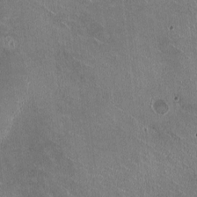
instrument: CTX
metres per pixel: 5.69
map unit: HNhu
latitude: -0.7464
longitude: -1.9717
